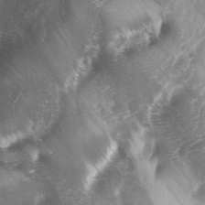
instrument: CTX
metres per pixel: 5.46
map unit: lAa
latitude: -4.5196
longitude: -126.8191
